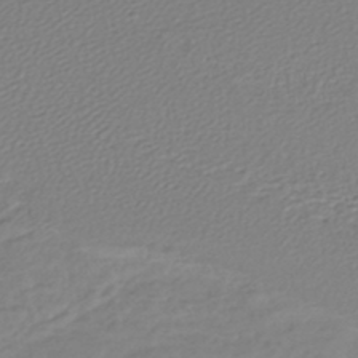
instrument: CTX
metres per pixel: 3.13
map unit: lHb
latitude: -43.4454
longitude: 70.5007
